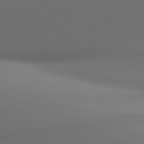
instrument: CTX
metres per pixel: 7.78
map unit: lApd
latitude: 81.0836
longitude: 136.6140
